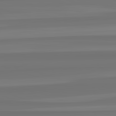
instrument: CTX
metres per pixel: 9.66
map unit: lApd
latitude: 82.7057
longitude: -178.1767
